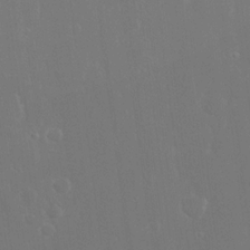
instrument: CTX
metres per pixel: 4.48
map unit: eHh
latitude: 16.0255
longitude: -72.4223
